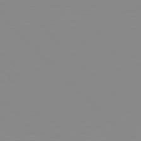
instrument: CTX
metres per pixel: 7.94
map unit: Hpe
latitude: 77.6694
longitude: -161.4048
